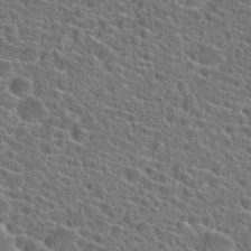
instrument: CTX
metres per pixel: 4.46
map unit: Hto
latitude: 23.7450
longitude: -44.7624
